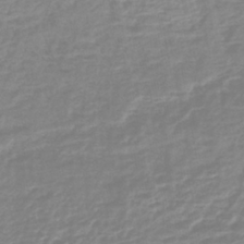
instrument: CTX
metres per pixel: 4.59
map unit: lHb
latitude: -40.2550
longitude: 64.7652
